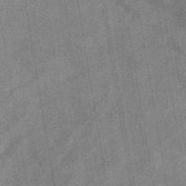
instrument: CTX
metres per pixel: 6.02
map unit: lHb
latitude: -40.1606
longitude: 74.7086
